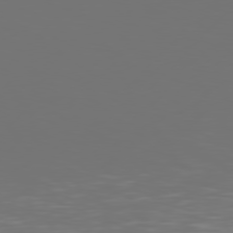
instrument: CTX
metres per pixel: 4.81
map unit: Hpe
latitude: 77.1025
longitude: -139.1214
